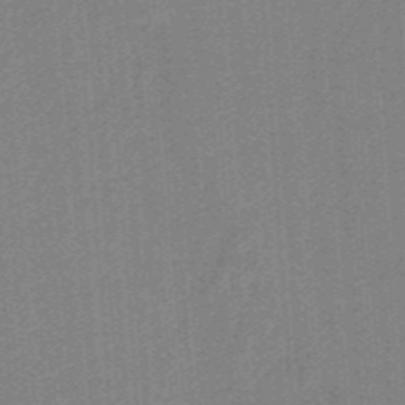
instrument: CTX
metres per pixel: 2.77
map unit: HNb
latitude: -38.2362
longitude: 54.0850
